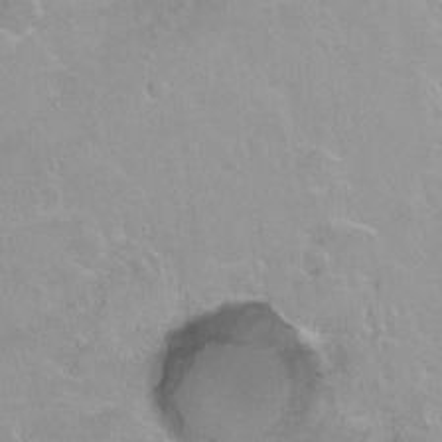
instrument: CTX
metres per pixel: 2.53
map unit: Hto
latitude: 2.3656
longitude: -32.5357
